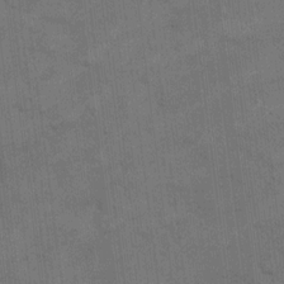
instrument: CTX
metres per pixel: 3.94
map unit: eHh
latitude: 13.2726
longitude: -65.3860
